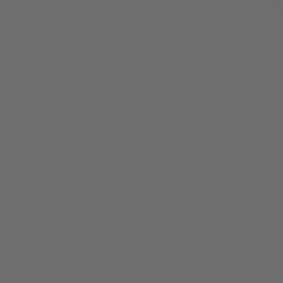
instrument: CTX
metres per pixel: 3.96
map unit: Hpe
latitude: 76.4790
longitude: -140.7624
